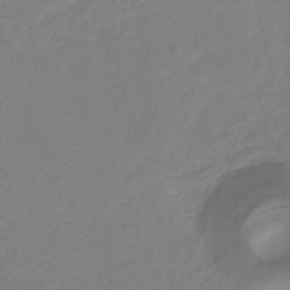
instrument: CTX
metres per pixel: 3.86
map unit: eHb
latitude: -30.4629
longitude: 64.0094
